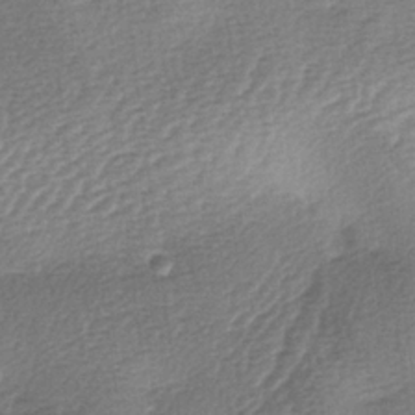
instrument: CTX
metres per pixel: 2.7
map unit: lAa
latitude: -3.5777
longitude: -128.5168
